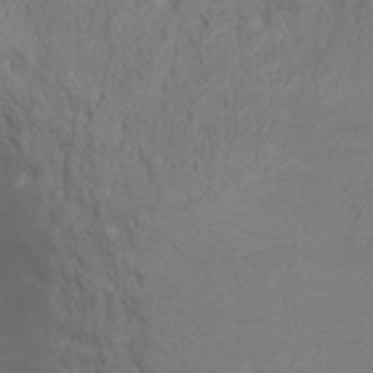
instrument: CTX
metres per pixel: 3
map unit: Ht
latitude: -1.7667
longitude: -32.4412
